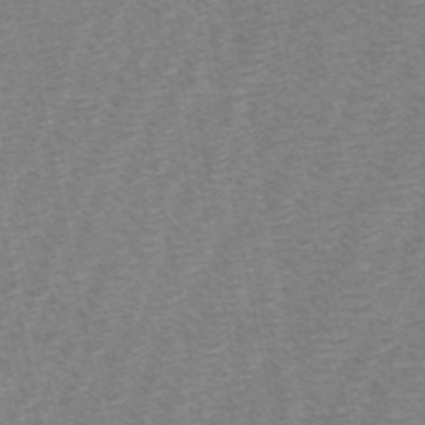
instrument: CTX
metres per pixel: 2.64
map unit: HNb
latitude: -54.0661
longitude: -45.3859
